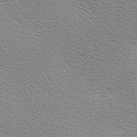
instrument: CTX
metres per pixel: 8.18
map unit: Hve
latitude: 3.2348
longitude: -122.0444
